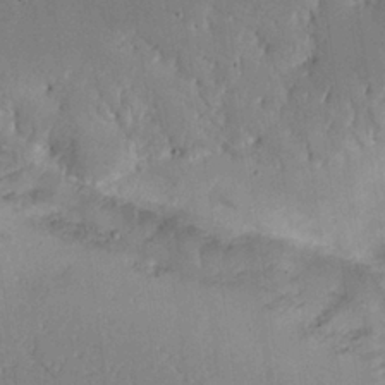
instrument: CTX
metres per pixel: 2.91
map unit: Nhu
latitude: 24.0255
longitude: -72.8191
